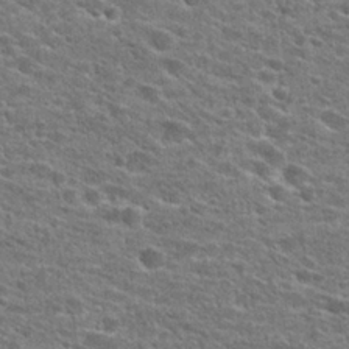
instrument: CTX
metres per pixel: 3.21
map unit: Hto
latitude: 25.4804
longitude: -47.2537
